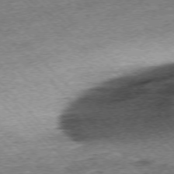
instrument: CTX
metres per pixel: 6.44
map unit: Ap
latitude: -75.7856
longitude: -91.8583
